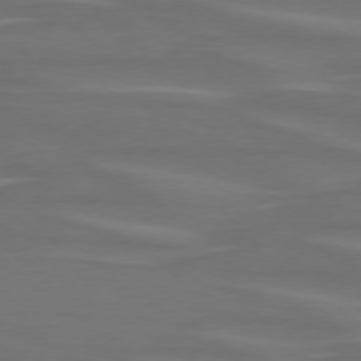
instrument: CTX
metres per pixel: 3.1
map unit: lApd
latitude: 74.8947
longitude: -79.8206
